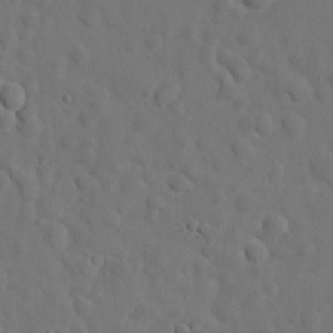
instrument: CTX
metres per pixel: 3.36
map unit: eHh
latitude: 22.1389
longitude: -63.0081
